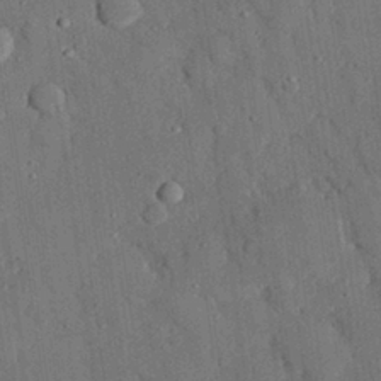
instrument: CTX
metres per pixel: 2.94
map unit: eHh
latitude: 27.5560
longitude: -79.2537
